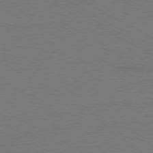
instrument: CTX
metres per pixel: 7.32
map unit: Ap
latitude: -79.9367
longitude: -82.9702
